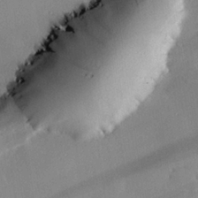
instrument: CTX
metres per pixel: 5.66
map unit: eHh
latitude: 24.3656
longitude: -90.9703
